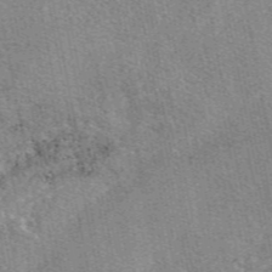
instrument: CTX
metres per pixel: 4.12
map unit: eAb
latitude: 48.7624
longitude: 105.0864
